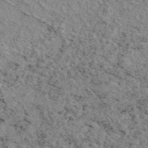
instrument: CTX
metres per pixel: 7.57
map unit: eAb
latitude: 45.1970
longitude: 113.7478
